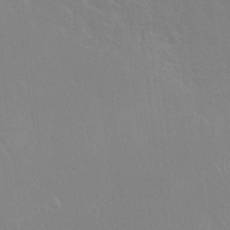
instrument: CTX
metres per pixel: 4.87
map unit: eHh
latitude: 21.8017
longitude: -58.3467
